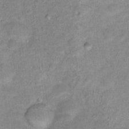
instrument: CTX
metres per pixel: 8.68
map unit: Hto
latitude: 16.1956
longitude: -38.6112
